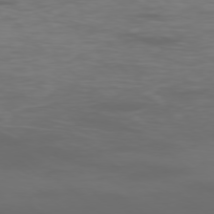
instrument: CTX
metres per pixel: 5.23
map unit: Ap
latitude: -77.8233
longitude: -94.9892
